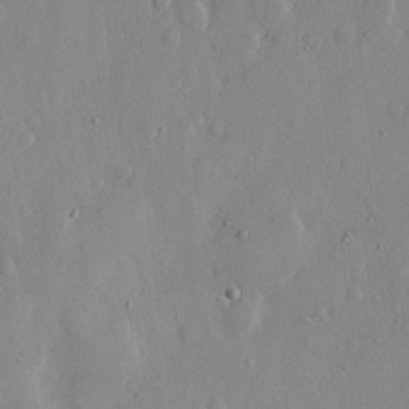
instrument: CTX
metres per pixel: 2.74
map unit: eHh
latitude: 12.4790
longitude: -69.5182
